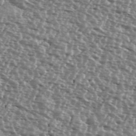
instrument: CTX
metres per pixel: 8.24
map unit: Ave
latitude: 39.4426
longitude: -112.2711
